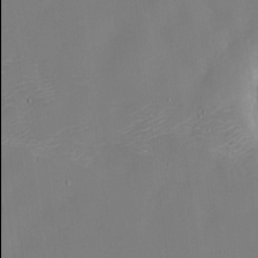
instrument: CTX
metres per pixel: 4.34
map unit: Nhu
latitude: -8.4251
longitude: -85.9906
